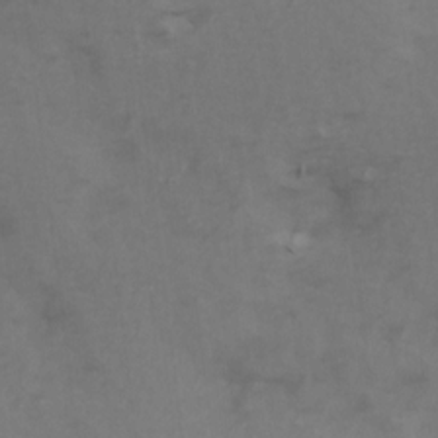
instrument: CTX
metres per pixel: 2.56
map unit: Ave
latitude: 14.3846
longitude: -105.5938
